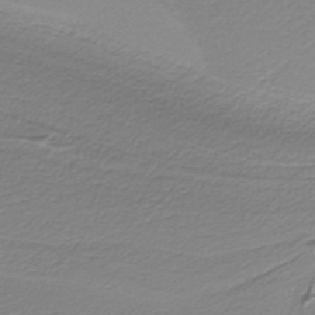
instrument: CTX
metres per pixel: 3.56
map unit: HNb
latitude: -38.9731
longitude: 53.7855
